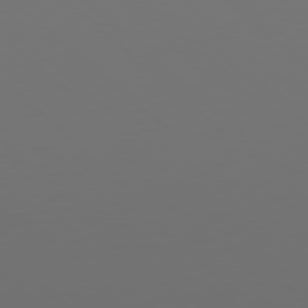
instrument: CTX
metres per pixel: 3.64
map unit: Hpe
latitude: 78.3656
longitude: -173.5560
